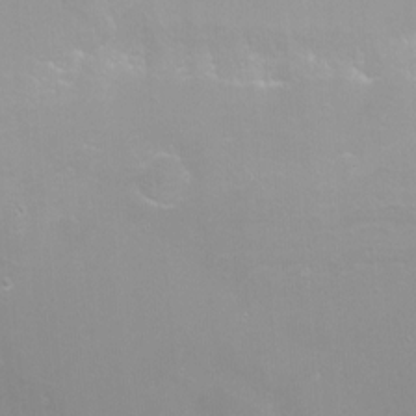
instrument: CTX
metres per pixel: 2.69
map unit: Nhu
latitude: -7.7477
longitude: -74.6868
